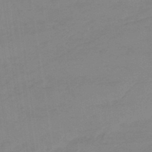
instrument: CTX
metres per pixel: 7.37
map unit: eHb
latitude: -45.0486
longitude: 86.3684
